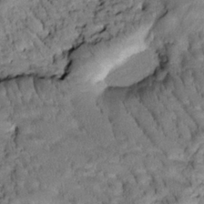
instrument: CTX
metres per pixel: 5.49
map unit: Htu
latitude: -2.4817
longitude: 173.4265
